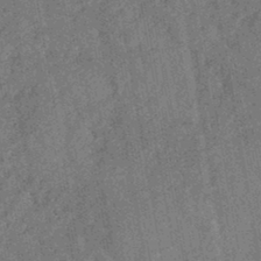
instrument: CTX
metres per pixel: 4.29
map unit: HNb
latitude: -44.0661
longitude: -37.8395
